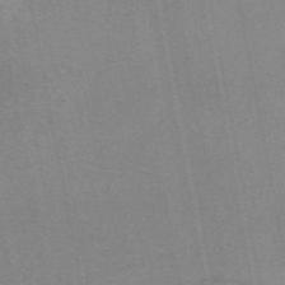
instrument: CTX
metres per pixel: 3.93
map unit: eAb
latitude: 48.6868
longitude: 103.8989
